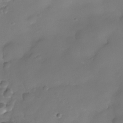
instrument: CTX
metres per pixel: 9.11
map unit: Nhe
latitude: -36.6518
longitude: -130.7814
